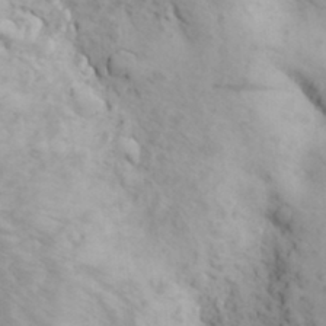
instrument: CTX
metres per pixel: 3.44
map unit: Aa
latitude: 27.0648
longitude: -149.4615
